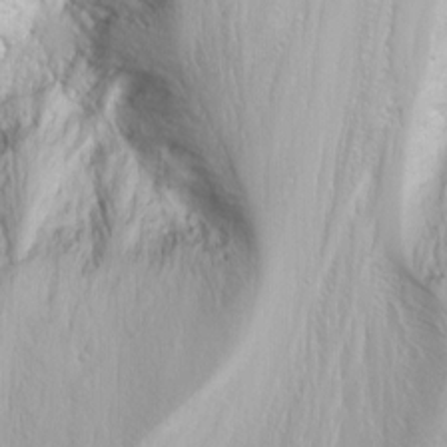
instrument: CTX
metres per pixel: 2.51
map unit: Nhu
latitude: -7.0864
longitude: -65.1025
